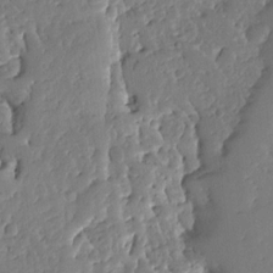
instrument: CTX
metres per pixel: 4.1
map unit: Ave
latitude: 12.9703
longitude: -135.8772
